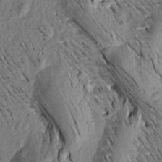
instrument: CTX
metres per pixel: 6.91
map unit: Aa
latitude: 18.6112
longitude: -145.3481
